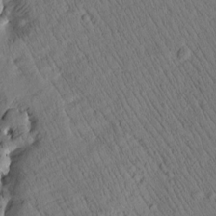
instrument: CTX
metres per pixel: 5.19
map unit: Htu
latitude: 3.1025
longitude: 178.9541
